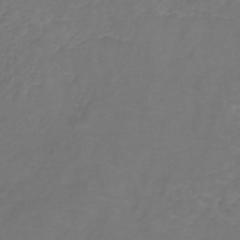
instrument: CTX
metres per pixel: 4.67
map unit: lHb
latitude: -31.6533
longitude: 63.8611
